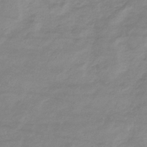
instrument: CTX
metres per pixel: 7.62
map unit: eHb
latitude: -33.7856
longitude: 71.2565
